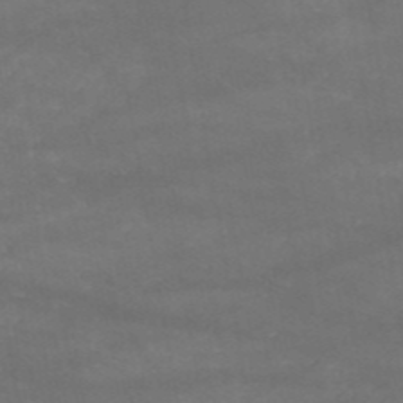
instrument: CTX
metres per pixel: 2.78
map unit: HNb
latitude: -51.3132
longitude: -39.9339
